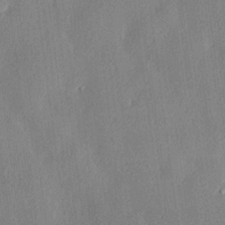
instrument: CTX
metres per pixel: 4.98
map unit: Hve
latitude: 18.7435
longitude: 149.5777
